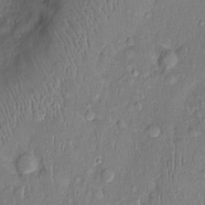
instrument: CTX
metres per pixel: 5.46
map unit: Nhu
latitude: 1.3292
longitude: -14.3657
